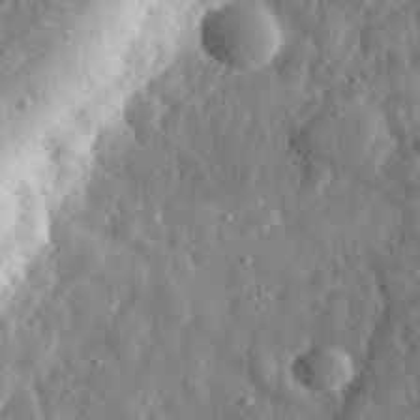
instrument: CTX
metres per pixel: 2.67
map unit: eHh
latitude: 34.7813
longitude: -80.6868
